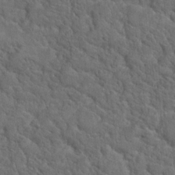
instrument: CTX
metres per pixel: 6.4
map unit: Hto
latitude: 19.3103
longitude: -34.9135
